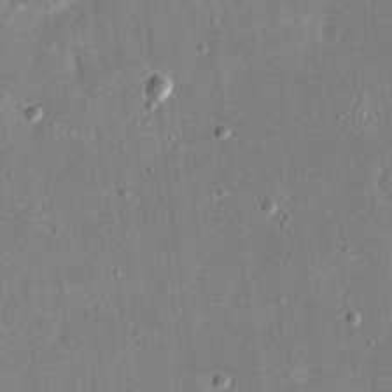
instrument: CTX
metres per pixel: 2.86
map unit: eHh
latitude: 17.5371
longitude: -70.7057
